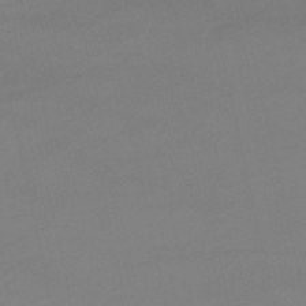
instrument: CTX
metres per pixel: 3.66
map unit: lHb
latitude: -46.8408
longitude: 67.1809
